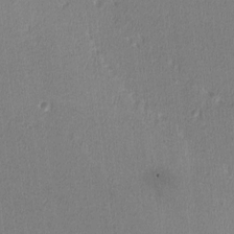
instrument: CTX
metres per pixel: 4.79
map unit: lHvf
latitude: -12.6519
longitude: -100.6491
